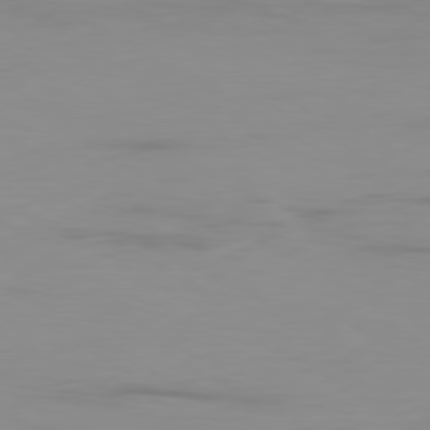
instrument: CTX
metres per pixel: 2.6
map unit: Ap
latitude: -80.3495
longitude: -93.5749
